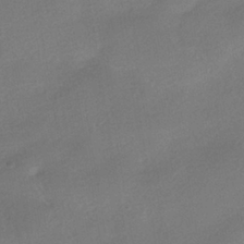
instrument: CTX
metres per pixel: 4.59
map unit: HNhu
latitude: -39.7856
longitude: 95.0108
